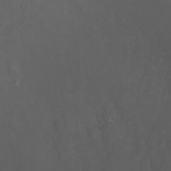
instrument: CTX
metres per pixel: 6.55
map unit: Nhu
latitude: 22.4790
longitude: -63.4427
